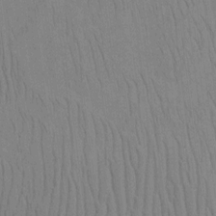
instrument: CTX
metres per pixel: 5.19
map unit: Htu
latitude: -3.7666
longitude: 152.5007
